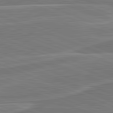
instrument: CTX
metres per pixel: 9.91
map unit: lApd
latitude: 82.2333
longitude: 141.0108
